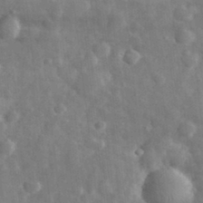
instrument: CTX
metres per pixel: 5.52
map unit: eHh
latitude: 31.4994
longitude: -72.0822
